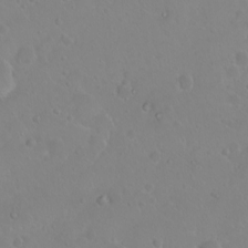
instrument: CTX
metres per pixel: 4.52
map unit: eHh
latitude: 1.8016
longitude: -55.4048
